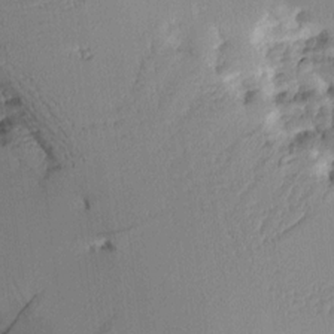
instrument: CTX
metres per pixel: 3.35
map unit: Aa
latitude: 11.0836
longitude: -127.2159
